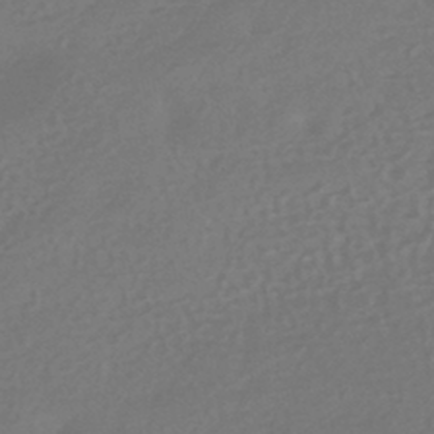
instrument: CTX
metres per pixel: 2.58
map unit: HNhu
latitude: -42.9352
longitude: 92.4062
